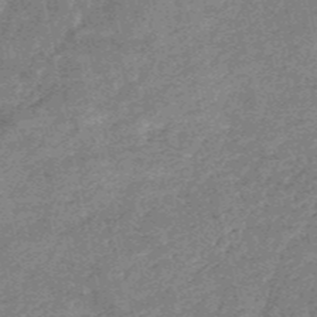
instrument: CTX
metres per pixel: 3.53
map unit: HNb
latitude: -53.0486
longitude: -49.1403
